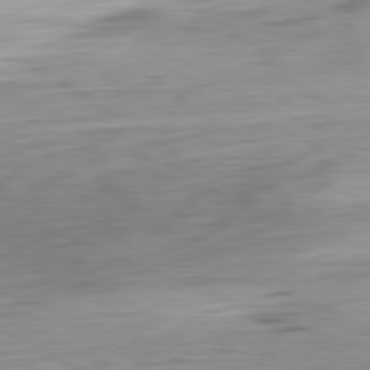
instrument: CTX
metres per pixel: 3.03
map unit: Ap
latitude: -82.0472
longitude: -75.6694
